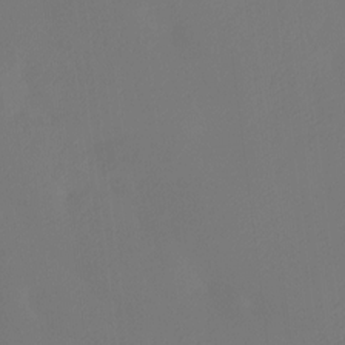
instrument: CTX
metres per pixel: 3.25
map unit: Htu
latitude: -12.7463
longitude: -48.7813
